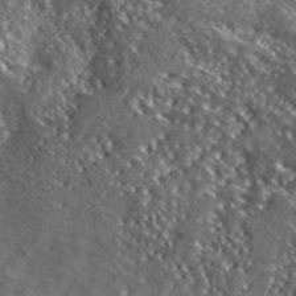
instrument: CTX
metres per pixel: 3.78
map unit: lHvf
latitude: 41.9717
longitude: -89.4805
